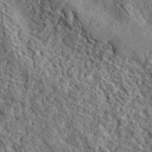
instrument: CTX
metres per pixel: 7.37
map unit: lHvf
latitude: 41.0647
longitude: -89.0837
